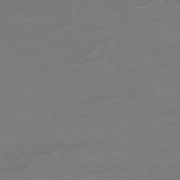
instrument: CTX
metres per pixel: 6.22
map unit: Ap
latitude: -77.0486
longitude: -95.5371
